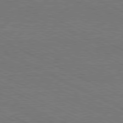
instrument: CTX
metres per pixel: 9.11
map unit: Hpe
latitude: -81.6722
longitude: 18.0283
